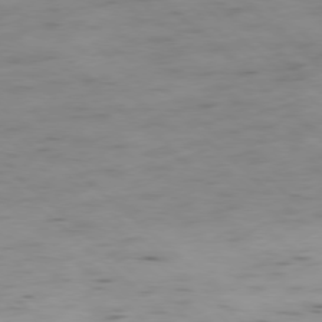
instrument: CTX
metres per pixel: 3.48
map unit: Hpe
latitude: -78.4062
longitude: -18.5545
